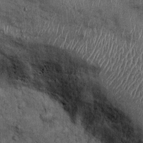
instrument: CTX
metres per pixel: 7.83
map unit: Ht
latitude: -0.1417
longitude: -12.8191
